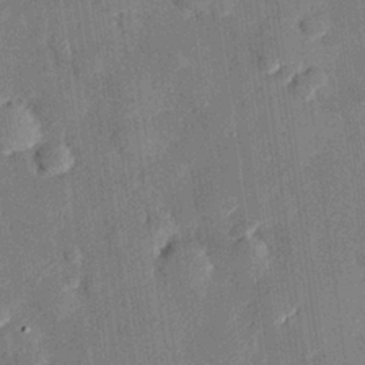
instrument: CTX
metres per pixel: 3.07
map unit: eHh
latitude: 27.4615
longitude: -81.7639
